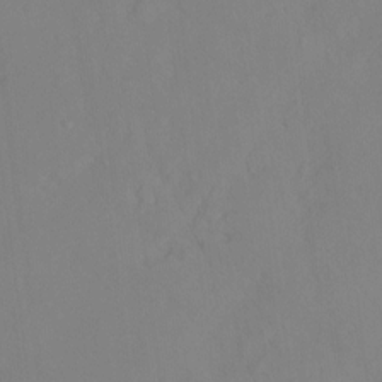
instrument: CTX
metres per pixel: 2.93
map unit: Hto
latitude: -14.1606
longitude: -43.3104
